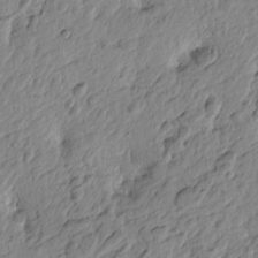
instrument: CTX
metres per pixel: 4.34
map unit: Htu
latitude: -4.1983
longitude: 179.1620
